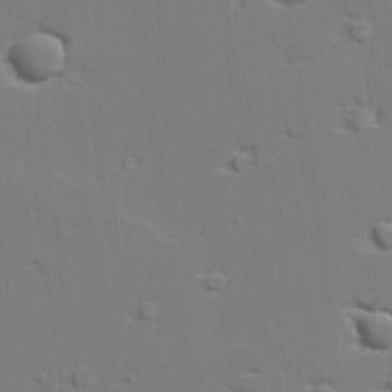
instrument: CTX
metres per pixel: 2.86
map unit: lAvf
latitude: 27.5749
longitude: -109.5749
